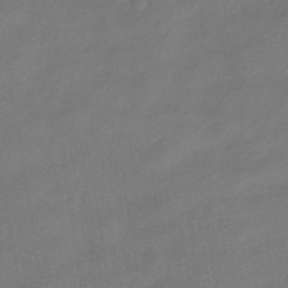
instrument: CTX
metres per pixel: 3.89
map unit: HNhu
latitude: -39.9556
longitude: 96.4440
